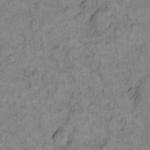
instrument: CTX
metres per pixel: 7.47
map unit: eHh
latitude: 12.6680
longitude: -65.1025
